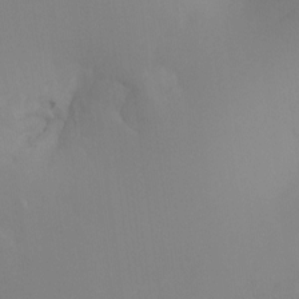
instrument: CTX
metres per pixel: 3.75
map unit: Ht
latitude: -12.1606
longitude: -47.8206
